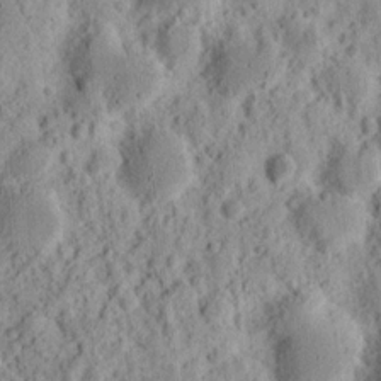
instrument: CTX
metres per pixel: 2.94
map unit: Ht
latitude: 12.6113
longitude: -74.1389
